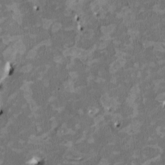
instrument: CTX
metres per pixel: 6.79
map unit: HNhu
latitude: 2.5545
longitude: -4.4412
